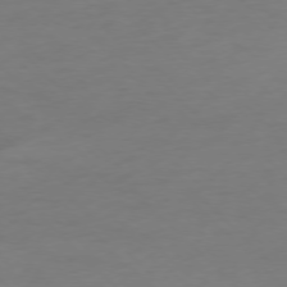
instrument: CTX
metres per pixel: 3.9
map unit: Ap
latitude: -77.3321
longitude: -68.3467
